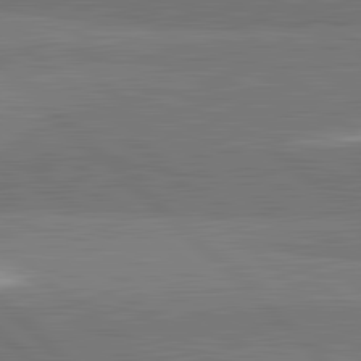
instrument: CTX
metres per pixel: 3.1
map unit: lApd
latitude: 82.2900
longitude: 163.0108
